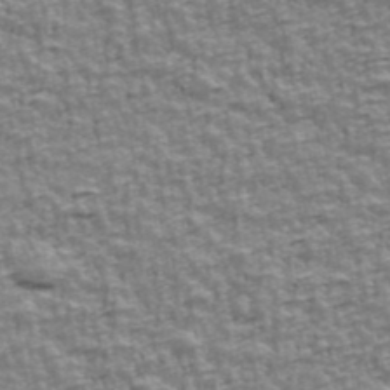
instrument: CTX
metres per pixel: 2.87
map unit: Ave
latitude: 42.0633
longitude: -113.0269
